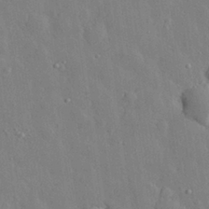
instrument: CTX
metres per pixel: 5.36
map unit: eHh
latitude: 28.8002
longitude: -78.9136
